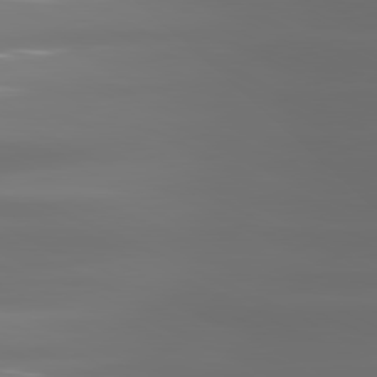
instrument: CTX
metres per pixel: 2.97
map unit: lApd
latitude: 81.5182
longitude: -136.4034
